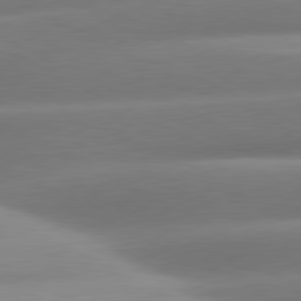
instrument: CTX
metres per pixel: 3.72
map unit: lApd
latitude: 80.8380
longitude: -159.3104
